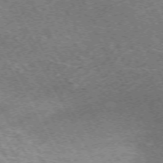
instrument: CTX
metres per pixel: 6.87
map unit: Hpe
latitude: -72.3495
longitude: 11.8234
